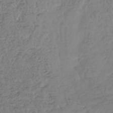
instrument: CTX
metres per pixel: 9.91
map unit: lHb
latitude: -39.4266
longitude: 68.2739
